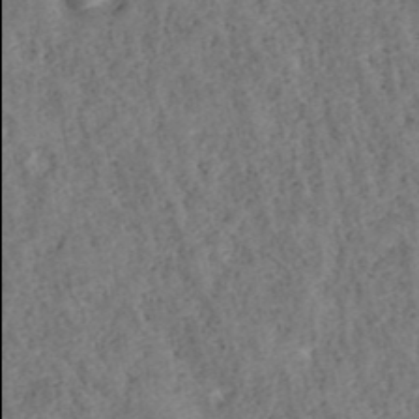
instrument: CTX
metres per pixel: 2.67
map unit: ANa
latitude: 40.1388
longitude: 18.0094
